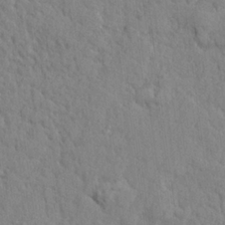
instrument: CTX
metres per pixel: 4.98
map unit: lHvf
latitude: 24.8002
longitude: 143.4076
